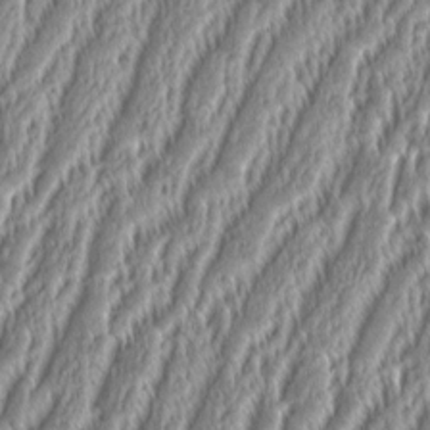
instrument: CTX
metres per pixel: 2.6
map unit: Aa
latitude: 8.8569
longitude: -130.6302
